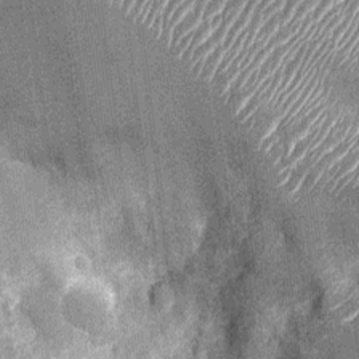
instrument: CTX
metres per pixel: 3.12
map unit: Nhu
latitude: -12.3873
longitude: -22.5735
